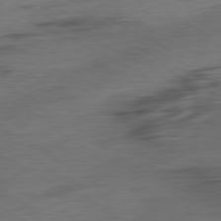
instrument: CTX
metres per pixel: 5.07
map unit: Ap
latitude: -81.3699
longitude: -77.8961
